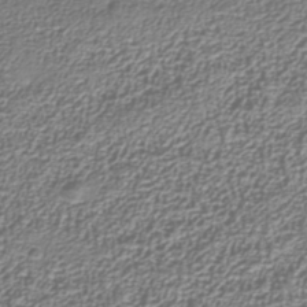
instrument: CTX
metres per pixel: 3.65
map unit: Nhu
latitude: -39.1242
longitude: -85.0459
